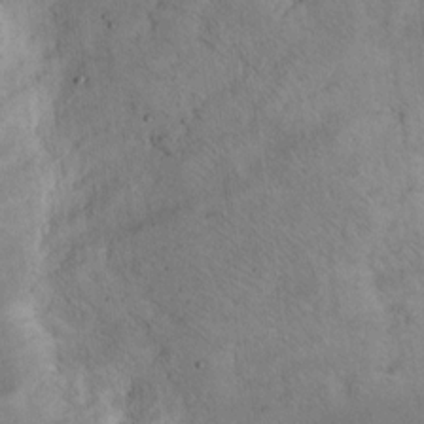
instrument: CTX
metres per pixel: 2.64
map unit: Hto
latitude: 13.8017
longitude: -56.7624
